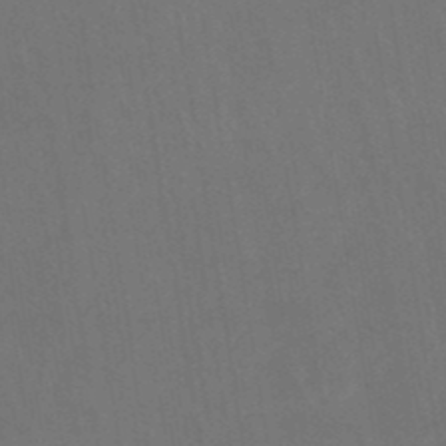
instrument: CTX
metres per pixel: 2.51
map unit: eHb
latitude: -49.8045
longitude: 84.3873
